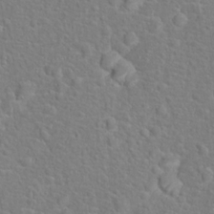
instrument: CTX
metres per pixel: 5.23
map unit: Hto
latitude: 17.2348
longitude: -41.9906
